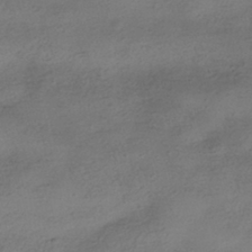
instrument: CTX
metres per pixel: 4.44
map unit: HNhu
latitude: -40.7085
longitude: 98.6896
